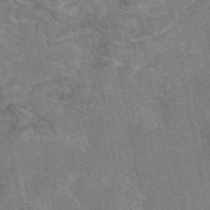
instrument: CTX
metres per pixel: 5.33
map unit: eAb
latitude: 47.2159
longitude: 103.6155
